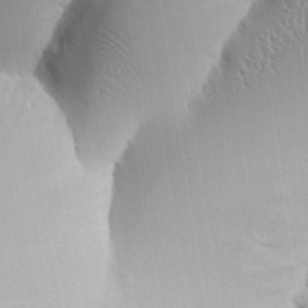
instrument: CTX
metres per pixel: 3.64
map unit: Aa
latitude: 31.8584
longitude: -140.7435
